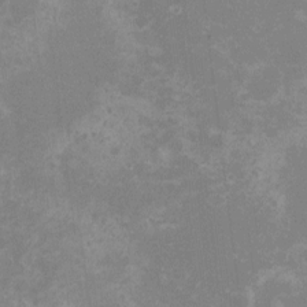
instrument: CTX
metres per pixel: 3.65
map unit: HNhu
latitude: -1.7289
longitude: -5.3859
